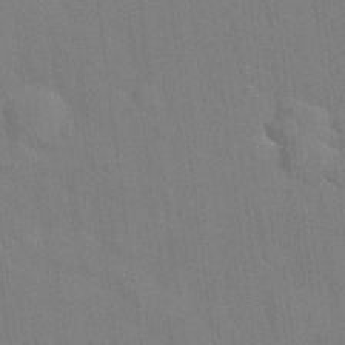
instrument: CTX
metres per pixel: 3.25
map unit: Hto
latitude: 20.8191
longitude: -54.1767
